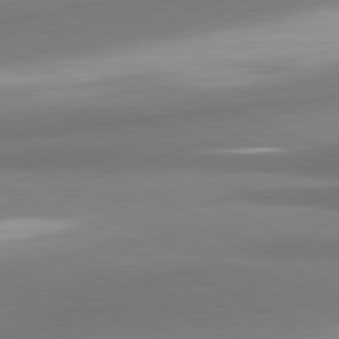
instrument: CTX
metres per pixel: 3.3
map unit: lApd
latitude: 81.0647
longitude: 166.7463
